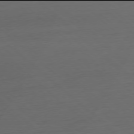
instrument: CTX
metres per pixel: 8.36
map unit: Ap
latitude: -78.0094
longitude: -92.1577
